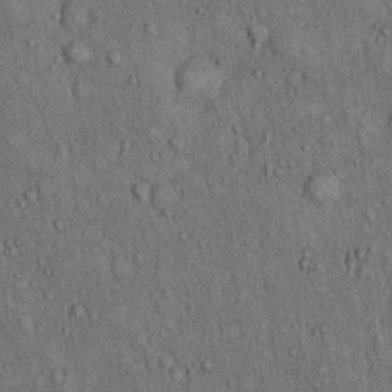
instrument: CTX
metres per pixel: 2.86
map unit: Hto
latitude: 12.4979
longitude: -60.2144
